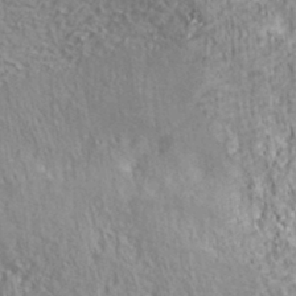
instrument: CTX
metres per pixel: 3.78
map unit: ANa
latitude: 37.1214
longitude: 19.3510
